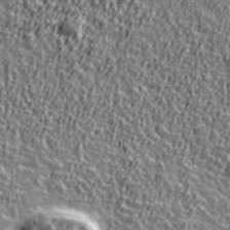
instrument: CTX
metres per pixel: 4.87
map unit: Ave
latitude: 41.8016
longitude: -112.4601
